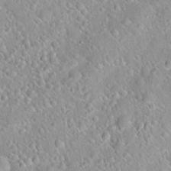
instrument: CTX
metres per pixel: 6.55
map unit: Hto
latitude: 20.9892
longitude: -53.0459
